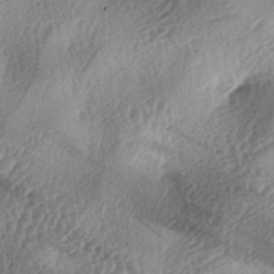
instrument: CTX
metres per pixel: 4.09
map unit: lAa
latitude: -3.9178
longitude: -125.6693
